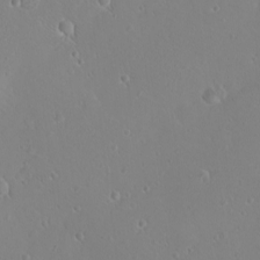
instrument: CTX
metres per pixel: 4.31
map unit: eHh
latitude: -8.6896
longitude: -69.8772
